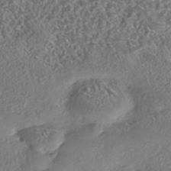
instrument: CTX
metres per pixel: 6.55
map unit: eHh
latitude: -42.9352
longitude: 121.9556
